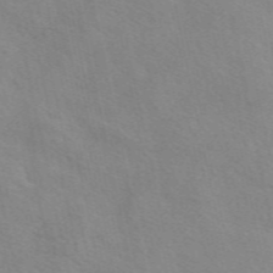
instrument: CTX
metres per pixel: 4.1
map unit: eAb
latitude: 49.9528
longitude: 120.4818
